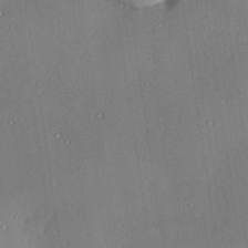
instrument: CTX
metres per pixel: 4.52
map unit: Hve
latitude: 26.0822
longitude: -91.1592
